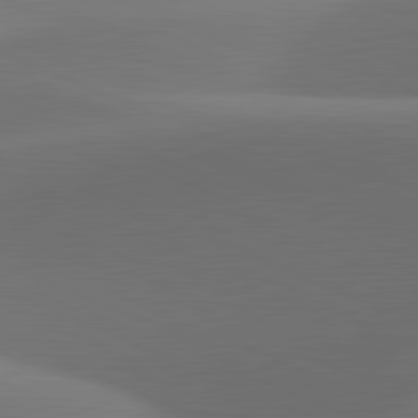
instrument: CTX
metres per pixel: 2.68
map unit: lApd
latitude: 81.6694
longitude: 129.8422
